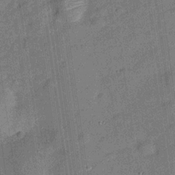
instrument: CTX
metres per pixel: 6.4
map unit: Hve
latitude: -28.4440
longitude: 93.9745
